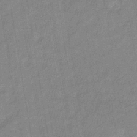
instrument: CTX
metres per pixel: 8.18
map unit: eHb
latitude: -35.1431
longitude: 74.2929
